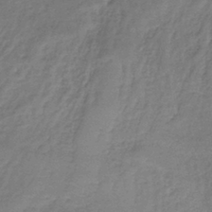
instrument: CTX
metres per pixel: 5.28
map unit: lHb
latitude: -39.9367
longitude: 70.1984
